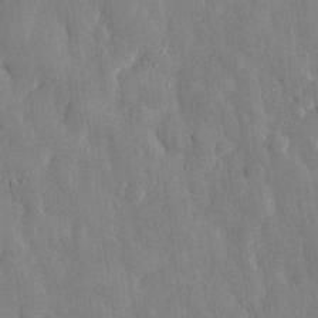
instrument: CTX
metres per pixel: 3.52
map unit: eHh
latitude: 29.4426
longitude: -79.3293
